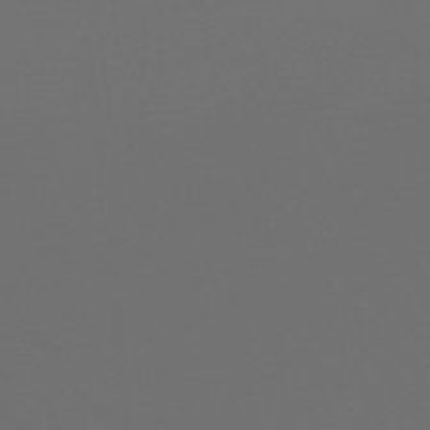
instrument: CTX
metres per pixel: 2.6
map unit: lHb
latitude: -47.6722
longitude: 65.4266
